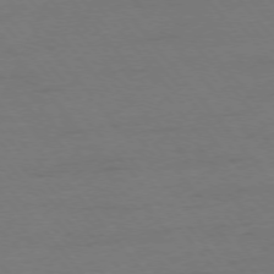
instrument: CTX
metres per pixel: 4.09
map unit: Ap
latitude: -76.3117
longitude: -88.8191
